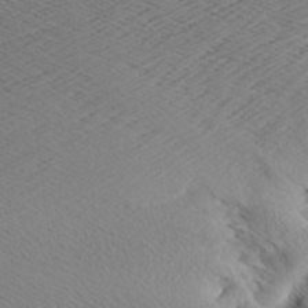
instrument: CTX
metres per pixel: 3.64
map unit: Aa
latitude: 7.7072
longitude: -140.5356
